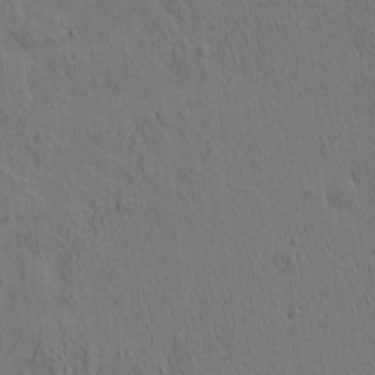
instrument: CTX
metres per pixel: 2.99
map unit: eHh
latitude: 3.5749
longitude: -79.0081
